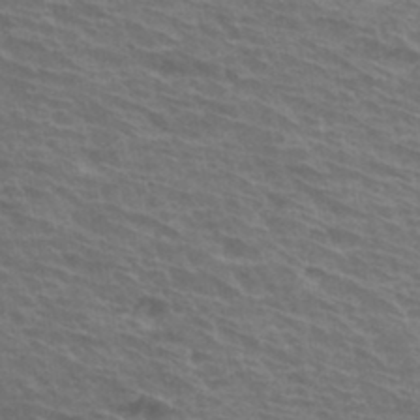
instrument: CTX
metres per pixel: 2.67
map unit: Hto
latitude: 33.5560
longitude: -40.6301
